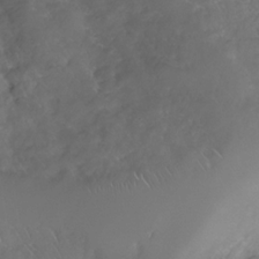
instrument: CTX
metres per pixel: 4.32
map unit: Nhe
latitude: -32.8597
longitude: -91.9528
